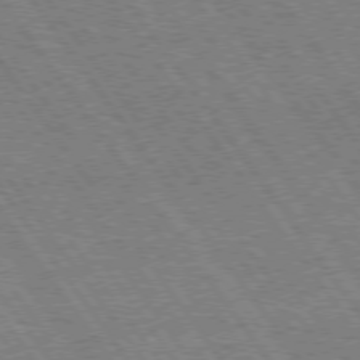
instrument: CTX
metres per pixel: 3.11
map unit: Hpe
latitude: 74.5924
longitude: -139.1214
